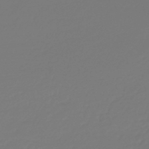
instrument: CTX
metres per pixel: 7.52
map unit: lHb
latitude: -45.9556
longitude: 59.6721
